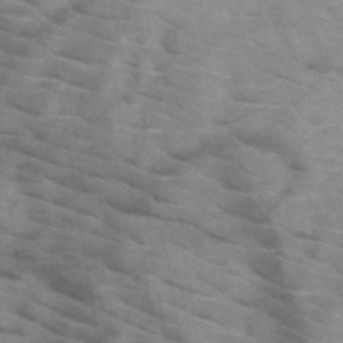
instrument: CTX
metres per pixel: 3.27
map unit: HNb
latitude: -47.0864
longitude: -45.3859
